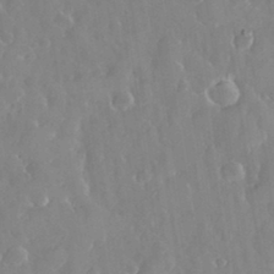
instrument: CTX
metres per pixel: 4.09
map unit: eHh
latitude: 33.2159
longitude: -59.8205
